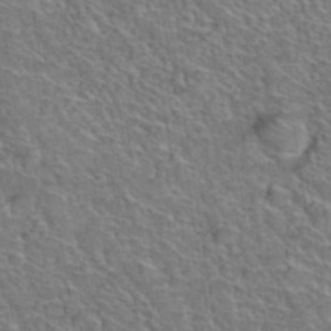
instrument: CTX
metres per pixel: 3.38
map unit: Hto
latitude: 38.0255
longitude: -44.6301
